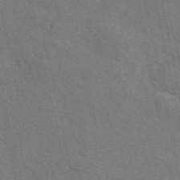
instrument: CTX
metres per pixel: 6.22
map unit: eAb
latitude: 50.8569
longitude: 117.1620
